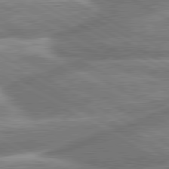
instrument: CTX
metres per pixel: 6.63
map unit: lApd
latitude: 80.7813
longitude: -165.9906
